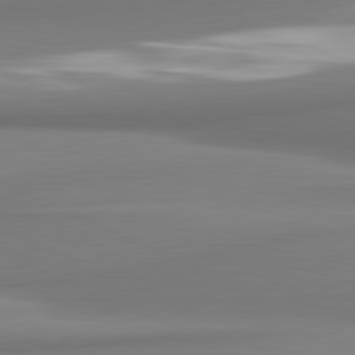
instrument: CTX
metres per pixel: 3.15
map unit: lApd
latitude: 81.5560
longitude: 176.0661
